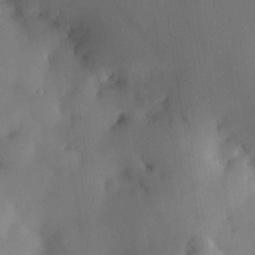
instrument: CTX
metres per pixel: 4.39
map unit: HNhu
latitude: 15.4427
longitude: 12.0094
